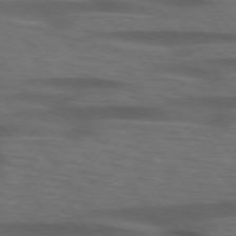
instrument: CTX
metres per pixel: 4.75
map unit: lApd
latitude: 74.3467
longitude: -75.0270
